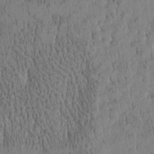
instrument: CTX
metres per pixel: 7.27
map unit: Htu
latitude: -4.7085
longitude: 175.1431
